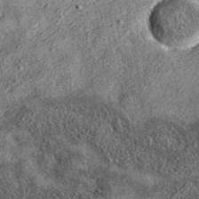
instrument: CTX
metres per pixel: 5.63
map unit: eAb
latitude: 37.1025
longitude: 107.1053
